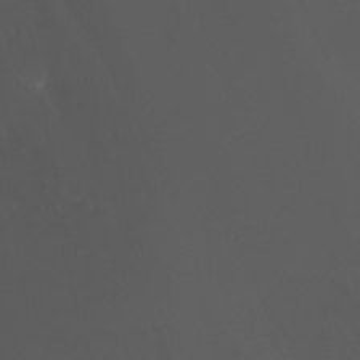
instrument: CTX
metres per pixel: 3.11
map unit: Htu
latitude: -7.1809
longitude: -73.3860
